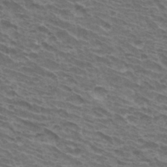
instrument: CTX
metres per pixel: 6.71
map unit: Hto
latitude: 33.4615
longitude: -41.3103
